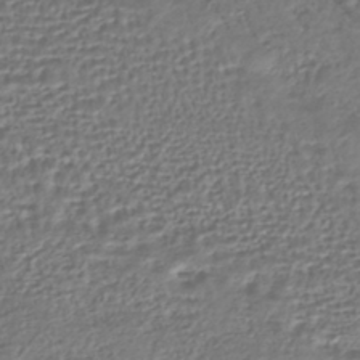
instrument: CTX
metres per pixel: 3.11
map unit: HNhu
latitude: -43.5588
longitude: 107.3321
